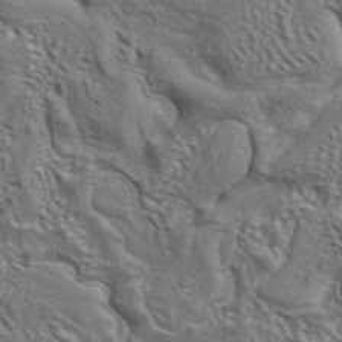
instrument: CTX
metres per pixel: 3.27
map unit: ANa
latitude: 39.9150
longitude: 29.7667
